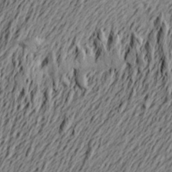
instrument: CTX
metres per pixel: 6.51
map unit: Aa
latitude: 21.6316
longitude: -149.6316
